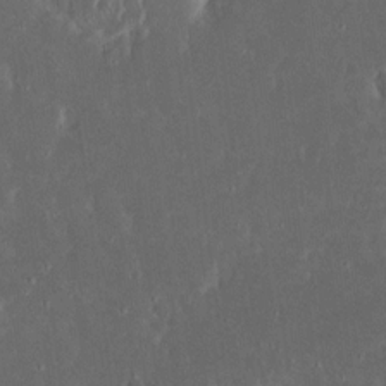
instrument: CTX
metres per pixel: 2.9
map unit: eHh
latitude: 17.1025
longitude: -73.8395
